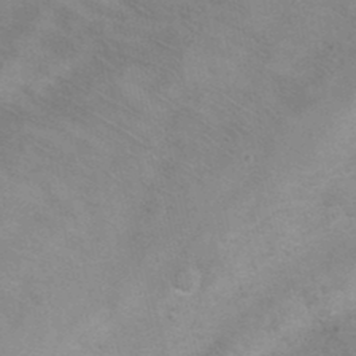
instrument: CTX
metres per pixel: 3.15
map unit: Ht
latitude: 1.4237
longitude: -33.3482
